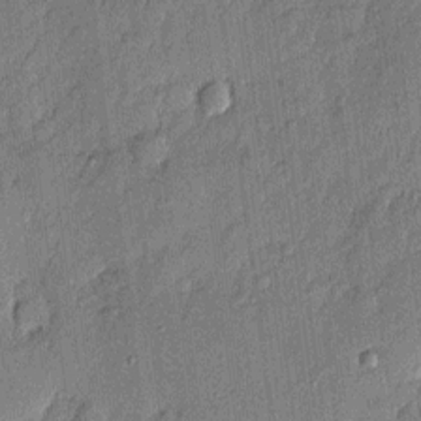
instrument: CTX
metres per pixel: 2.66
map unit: eHh
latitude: 3.8961
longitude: -75.7828
